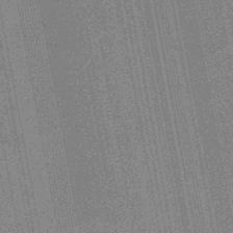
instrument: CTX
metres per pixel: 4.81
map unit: HNb
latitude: -45.6155
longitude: 52.7652
